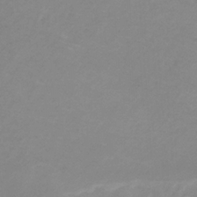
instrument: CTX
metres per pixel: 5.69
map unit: HNb
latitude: -32.4251
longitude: 60.7274
